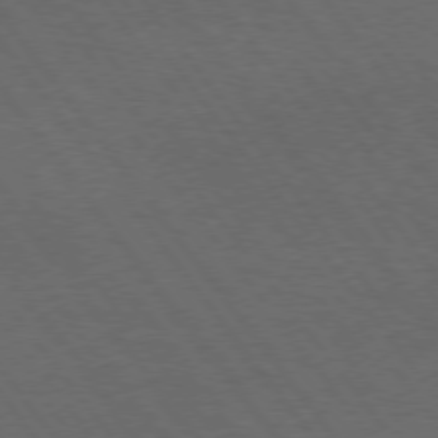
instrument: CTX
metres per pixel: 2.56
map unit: Hpe
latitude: 74.8569
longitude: -141.4993
